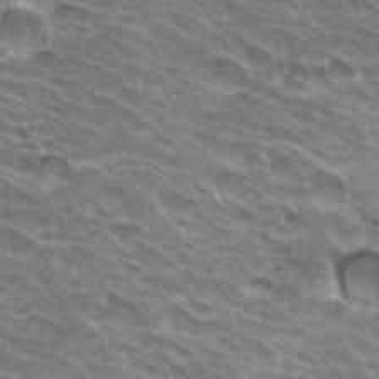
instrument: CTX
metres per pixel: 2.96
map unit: Hto
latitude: 32.6302
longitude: -42.1389
